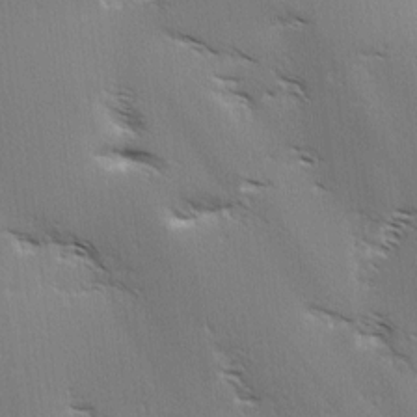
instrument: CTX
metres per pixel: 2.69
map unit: Hve
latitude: 3.5749
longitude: -121.9717
